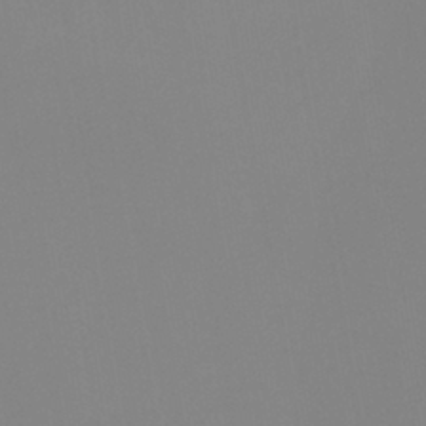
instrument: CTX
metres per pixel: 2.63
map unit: eHb
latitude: -29.9556
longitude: 70.8597
